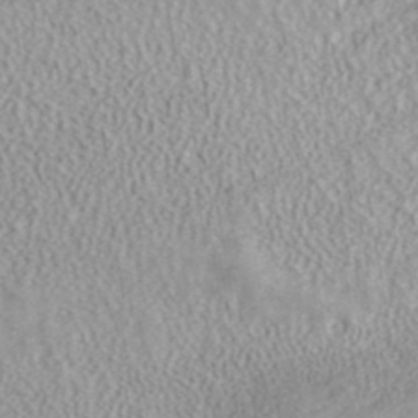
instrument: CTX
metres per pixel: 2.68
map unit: ANa
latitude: 40.8947
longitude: 15.1809
